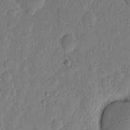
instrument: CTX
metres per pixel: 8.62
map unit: eHh
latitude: 6.2145
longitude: -71.6883
